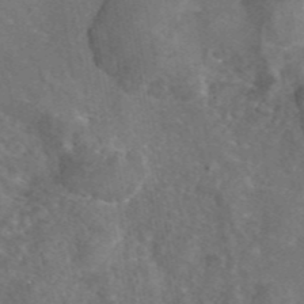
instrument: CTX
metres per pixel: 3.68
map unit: eAb
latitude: 45.6505
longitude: 108.5196
